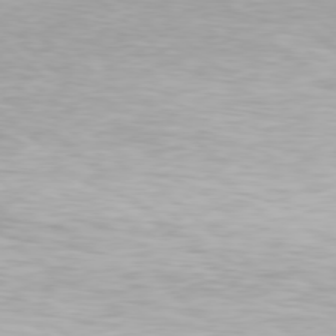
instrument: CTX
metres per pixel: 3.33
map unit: Hpe
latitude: 77.8394
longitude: -133.2915
